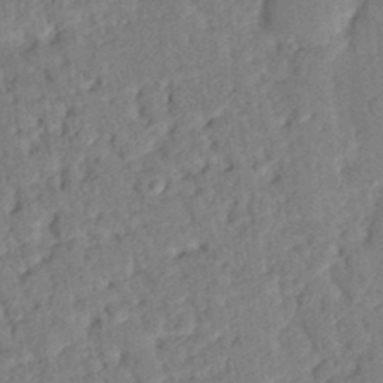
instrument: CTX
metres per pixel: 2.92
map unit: eHh
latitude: 25.0647
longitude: -80.2711
